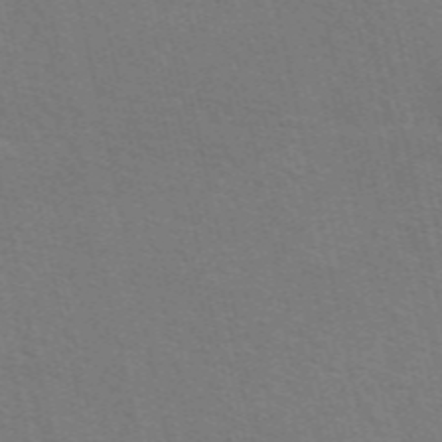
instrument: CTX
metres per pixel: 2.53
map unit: eAb
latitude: 51.2159
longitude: 111.1809
